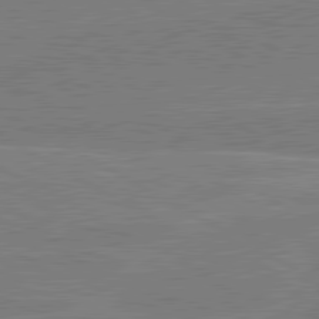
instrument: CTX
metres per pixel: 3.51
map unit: lApd
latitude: 80.6868
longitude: 168.7463
